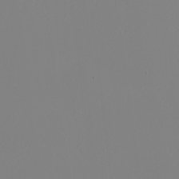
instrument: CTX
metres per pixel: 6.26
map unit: eHh
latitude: -5.4832
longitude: -85.7639
